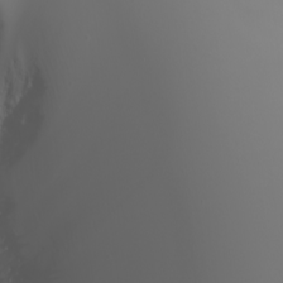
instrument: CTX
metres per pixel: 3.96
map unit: Nhu
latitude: -5.6910
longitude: -90.3656
